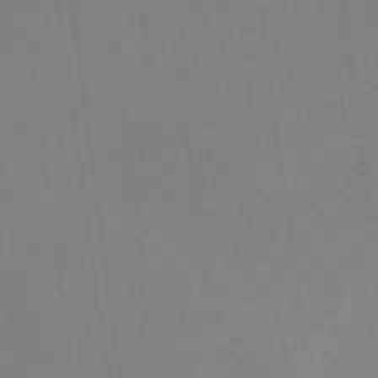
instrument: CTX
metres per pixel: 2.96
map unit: lHvf
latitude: -11.1431
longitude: -102.4223
